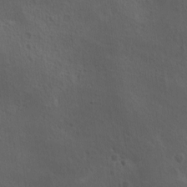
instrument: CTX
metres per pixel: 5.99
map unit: Ave
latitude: 0.1955
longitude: -113.7638
